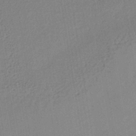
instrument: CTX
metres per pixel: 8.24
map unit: lHb
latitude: -38.3495
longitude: 63.1998
